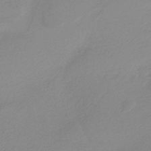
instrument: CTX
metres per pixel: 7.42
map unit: HNb
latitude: -36.0661
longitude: 54.9164
